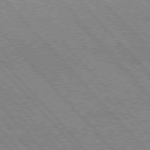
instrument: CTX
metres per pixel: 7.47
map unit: Hpe
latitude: 76.3845
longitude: -150.8002
